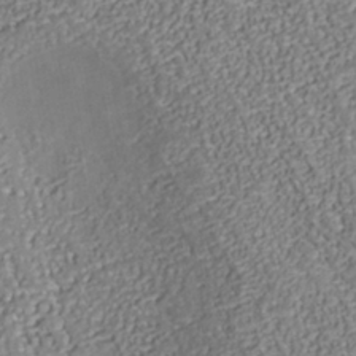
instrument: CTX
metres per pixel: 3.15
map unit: Nhu
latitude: -38.9164
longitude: -85.7639
